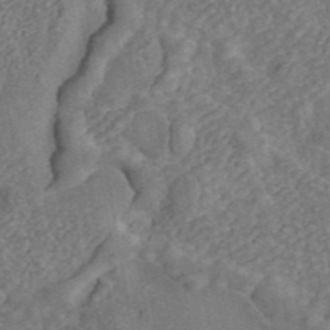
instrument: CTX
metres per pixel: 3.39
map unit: ANa
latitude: 43.8394
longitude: 30.5007
